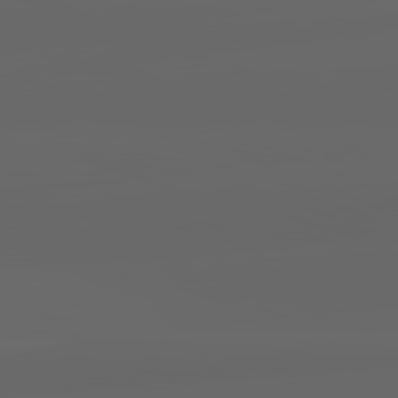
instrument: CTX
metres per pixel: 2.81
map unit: lApd
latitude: 82.1577
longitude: -168.5168
